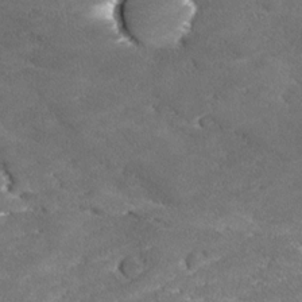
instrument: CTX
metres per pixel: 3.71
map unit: Ave
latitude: 17.5182
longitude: -136.4790
